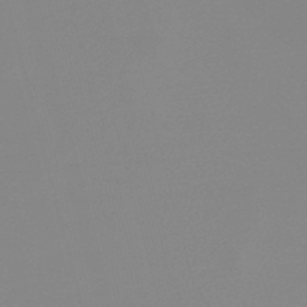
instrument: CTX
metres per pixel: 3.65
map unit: lHb
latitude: -48.4629
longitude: 68.3306
